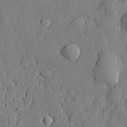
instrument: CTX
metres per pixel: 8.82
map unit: lHvf
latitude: 21.3860
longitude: 143.8422
